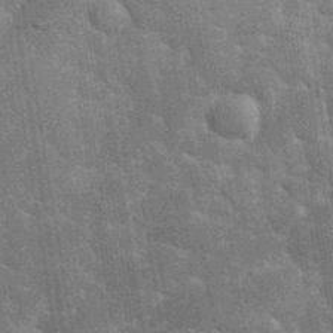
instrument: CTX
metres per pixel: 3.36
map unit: eHh
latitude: 35.2726
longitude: -65.7639
